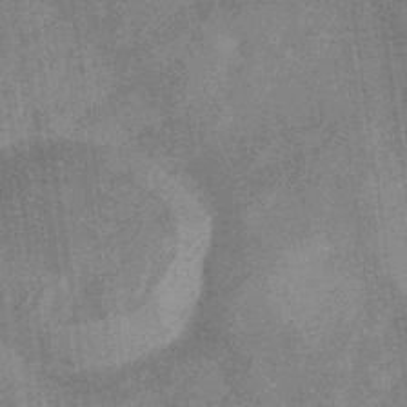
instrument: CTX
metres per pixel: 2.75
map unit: eHb
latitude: -33.9178
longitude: 73.0675
